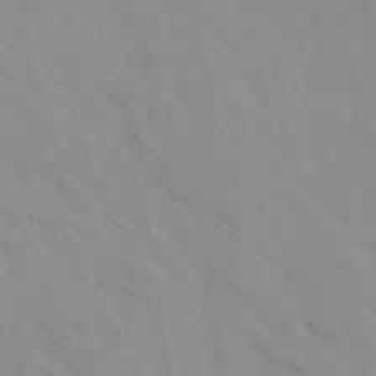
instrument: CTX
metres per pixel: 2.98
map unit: Ave
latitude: -1.6155
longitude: -112.3467
